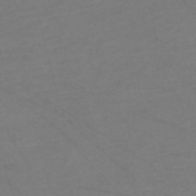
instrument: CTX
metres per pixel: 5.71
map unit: Nve
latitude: -58.1794
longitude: 61.1431
